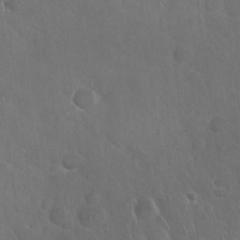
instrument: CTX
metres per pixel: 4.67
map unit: Nhu
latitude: 27.4049
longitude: -63.0837
